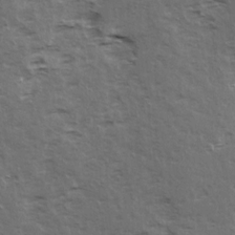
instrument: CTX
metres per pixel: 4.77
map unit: Ave
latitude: 15.5183
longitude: -103.7638
